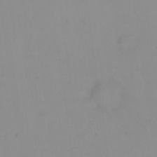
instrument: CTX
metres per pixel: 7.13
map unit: eHh
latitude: 23.7827
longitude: -65.1214
